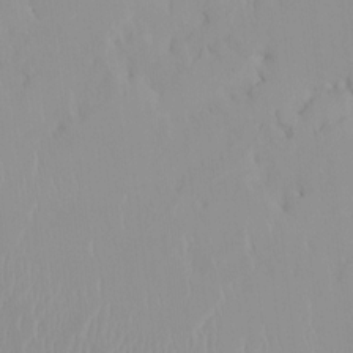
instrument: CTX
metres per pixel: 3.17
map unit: HNhu
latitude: -0.5007
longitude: -6.4601
